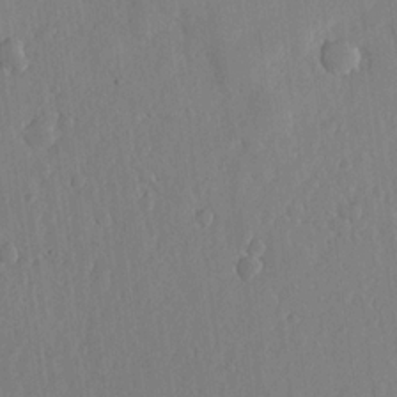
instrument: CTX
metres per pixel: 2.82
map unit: lHvf
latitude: 18.3467
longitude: -114.7813
